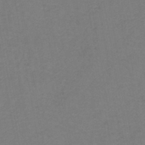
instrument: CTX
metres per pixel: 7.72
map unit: lHb
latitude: -42.2739
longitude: 76.5952
